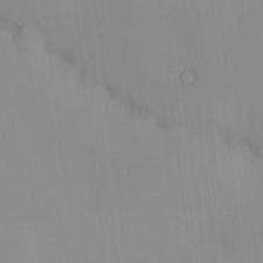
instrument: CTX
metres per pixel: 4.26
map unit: eHh
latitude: -0.8408
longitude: 19.9367
